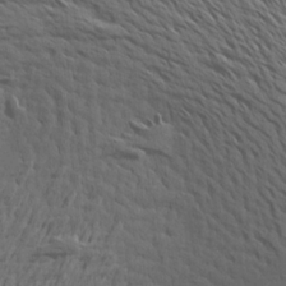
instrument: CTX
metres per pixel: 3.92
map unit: Aa
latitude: 19.2537
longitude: -143.7072
